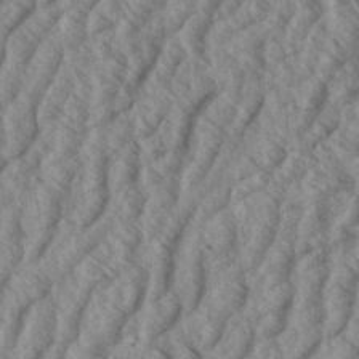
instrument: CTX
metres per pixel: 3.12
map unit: eHh
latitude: 33.7450
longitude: -139.9906
